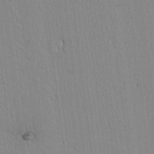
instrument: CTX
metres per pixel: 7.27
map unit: lAvf
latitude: 7.3482
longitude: 168.7652
